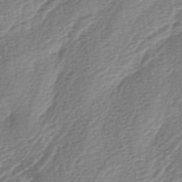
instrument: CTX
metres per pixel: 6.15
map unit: lAa
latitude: -3.7288
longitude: -128.4223
